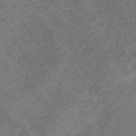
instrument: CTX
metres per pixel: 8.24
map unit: eHb
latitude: -39.6533
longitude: 77.3888
